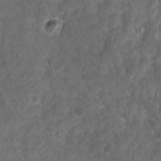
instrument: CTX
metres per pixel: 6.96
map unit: Ave
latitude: 16.1200
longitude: -133.1970
